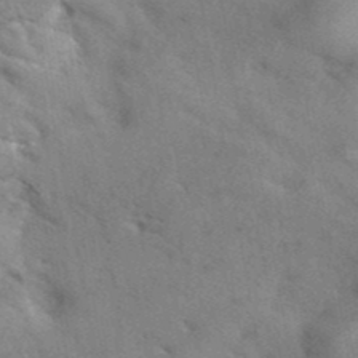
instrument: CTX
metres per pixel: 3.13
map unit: eAb
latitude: 41.7449
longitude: 107.7289
